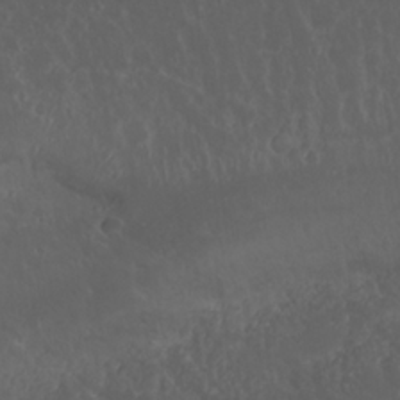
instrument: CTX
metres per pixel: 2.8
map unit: Nhu
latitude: 23.4615
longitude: -62.1578
